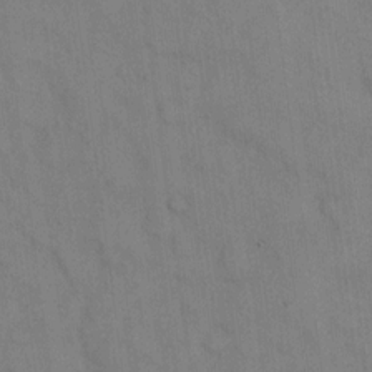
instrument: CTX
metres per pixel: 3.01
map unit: eHh
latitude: 13.4427
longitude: -62.5735
